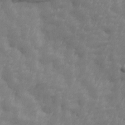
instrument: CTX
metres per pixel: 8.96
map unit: Ave
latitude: 13.9717
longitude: -105.6694
